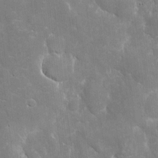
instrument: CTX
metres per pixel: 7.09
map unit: eHh
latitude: 5.8016
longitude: -69.9717
